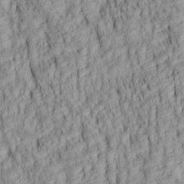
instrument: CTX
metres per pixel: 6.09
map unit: lAa
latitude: 6.4034
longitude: -115.4237
